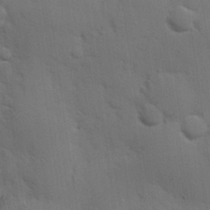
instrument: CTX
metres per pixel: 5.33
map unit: eHh
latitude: 26.6869
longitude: -81.9339
